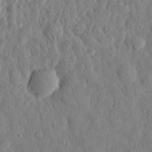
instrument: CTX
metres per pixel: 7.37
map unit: eHh
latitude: 28.4412
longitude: -76.1955
